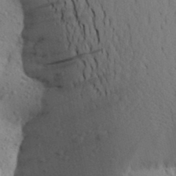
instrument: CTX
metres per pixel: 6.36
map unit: Aa
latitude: 25.4048
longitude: -148.6302
